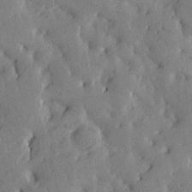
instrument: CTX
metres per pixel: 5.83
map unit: Htu
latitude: 0.4979
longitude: 179.6533
